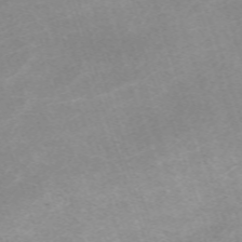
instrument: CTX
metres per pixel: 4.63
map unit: eHh
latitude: -64.0283
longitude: 50.3306
